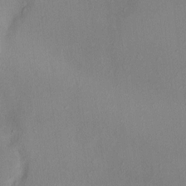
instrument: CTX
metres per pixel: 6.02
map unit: HNhu
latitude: 4.8947
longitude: 6.7841
